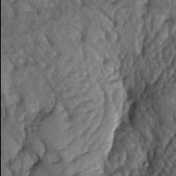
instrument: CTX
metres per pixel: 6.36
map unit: lAa
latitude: -5.4643
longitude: -125.9906
